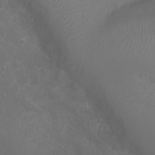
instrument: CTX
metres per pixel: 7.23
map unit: Ht
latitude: -3.4643
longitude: -18.2900
